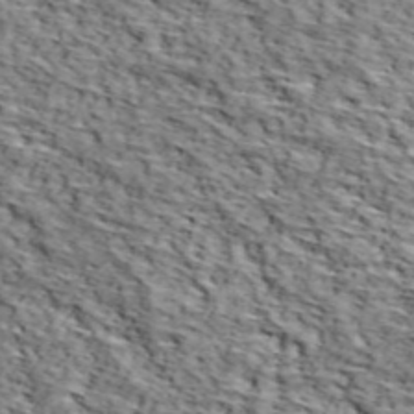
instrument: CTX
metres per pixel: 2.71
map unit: lHvf
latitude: 38.5168
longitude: -87.0458
